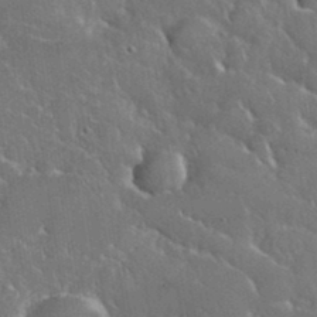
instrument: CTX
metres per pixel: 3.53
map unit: eHh
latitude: 37.4805
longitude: -61.1025
